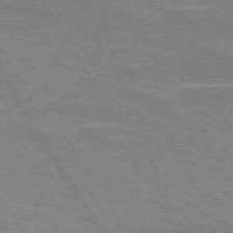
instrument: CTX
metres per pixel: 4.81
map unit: lApd
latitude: 72.7813
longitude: -55.9339
